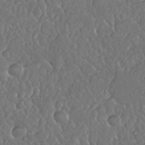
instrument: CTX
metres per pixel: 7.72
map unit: Nhu
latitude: 25.6504
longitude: -57.6315
